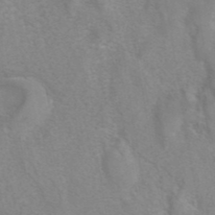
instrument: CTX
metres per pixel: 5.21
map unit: eAb
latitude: 41.5182
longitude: 106.2929
